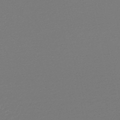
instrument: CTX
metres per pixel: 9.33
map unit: lHb
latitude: -46.1228
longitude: 72.6518
